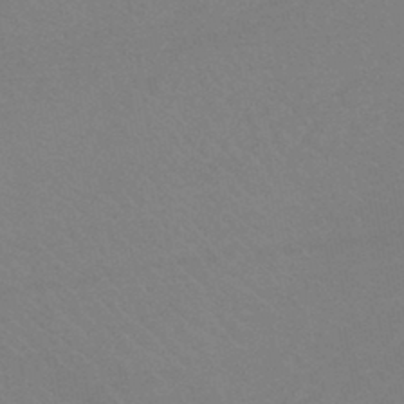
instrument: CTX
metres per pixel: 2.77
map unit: lHb
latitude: -42.9919
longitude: 73.5966
